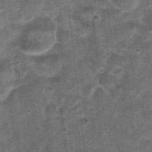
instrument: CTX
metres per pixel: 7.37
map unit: Nhu
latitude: 0.7624
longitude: -17.2159
